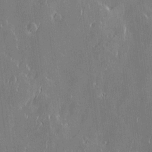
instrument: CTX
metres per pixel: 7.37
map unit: Htu
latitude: -6.3495
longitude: 175.5966
